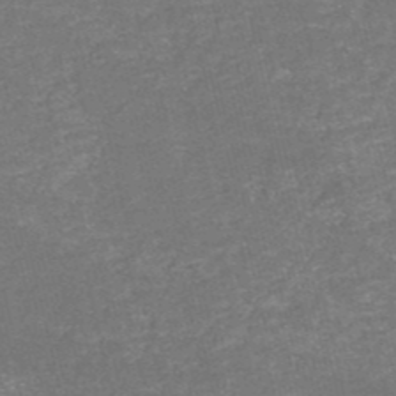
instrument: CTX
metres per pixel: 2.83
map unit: HNb
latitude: -50.8975
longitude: -48.7624
